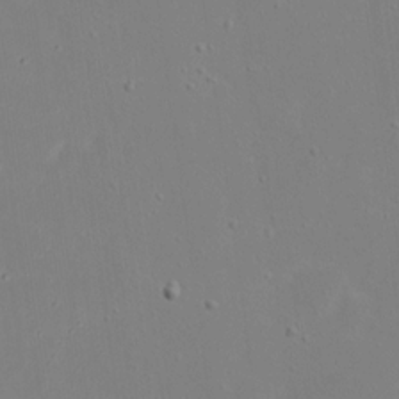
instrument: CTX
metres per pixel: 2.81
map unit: eHh
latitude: 20.4601
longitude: -72.3279
